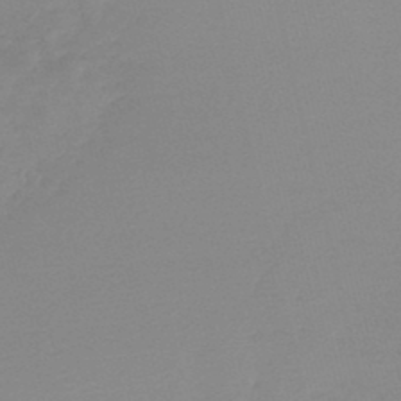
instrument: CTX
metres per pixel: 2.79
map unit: lHb
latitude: -45.8422
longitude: 64.4629
